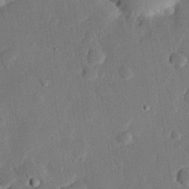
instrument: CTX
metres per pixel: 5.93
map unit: eHh
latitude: 25.4804
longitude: -80.9514
